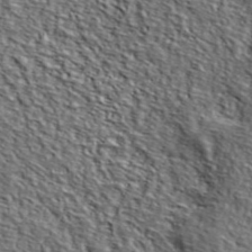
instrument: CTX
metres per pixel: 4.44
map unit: lHvf
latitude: 38.6868
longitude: -87.2159
